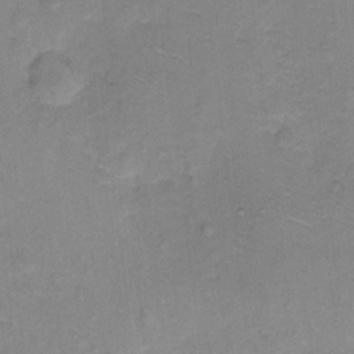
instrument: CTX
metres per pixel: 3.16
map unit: Hto
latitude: 6.9892
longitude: -62.5357
